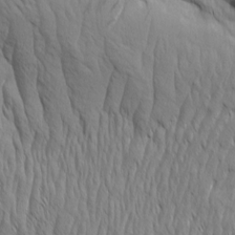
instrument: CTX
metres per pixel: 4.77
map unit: Aa
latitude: 7.8583
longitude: -130.0633
